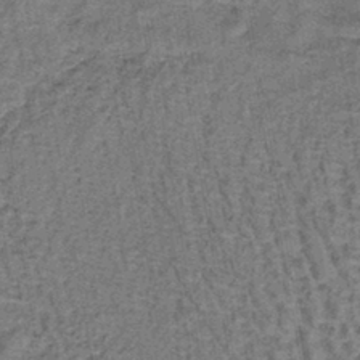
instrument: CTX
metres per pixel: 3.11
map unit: lHb
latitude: -40.4629
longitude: 57.8422
